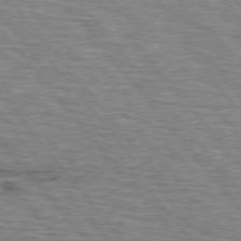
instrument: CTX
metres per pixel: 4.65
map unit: lApd
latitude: 75.5560
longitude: -76.4979
